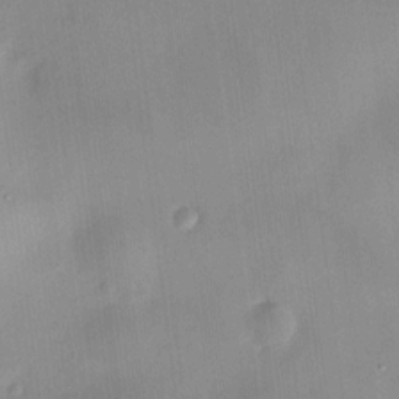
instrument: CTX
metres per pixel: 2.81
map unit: HNhu
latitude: 8.8947
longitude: 9.5399
